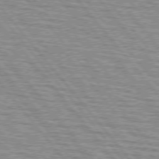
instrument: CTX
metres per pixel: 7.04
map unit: lApd
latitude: 75.2915
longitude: -76.5923
